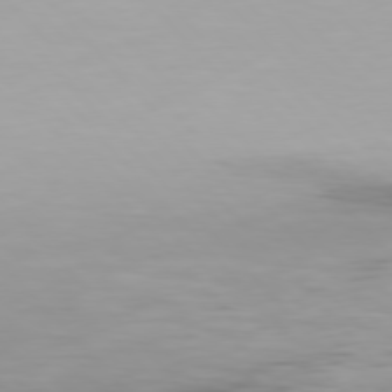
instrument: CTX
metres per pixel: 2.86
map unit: Hpe
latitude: 76.6490
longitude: -170.1956
